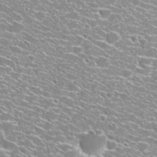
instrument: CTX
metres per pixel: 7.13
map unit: Nhu
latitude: 29.0458
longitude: -49.4048
